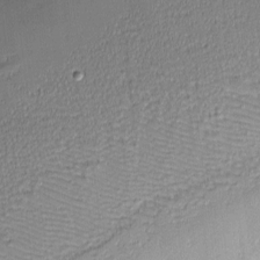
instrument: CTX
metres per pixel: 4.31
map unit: eHh
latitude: -2.9919
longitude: -81.8394
